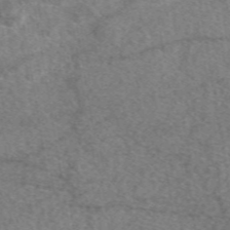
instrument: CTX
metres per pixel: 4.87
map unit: eAb
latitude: 48.6113
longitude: 111.0108
